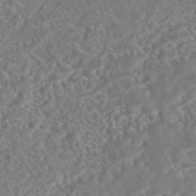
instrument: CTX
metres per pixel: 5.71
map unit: HNhu
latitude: -44.5574
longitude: 100.4062
